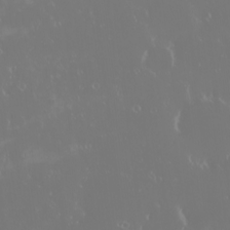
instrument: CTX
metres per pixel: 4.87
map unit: eHh
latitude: -2.3684
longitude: 20.2928
